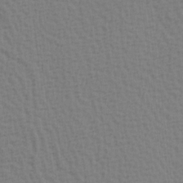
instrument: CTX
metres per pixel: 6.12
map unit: Hve
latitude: 2.0444
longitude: -125.2348
